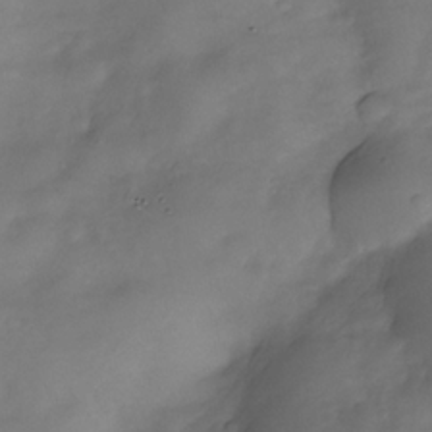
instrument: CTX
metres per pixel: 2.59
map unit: Nhe
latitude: -33.9178
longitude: -144.1578
